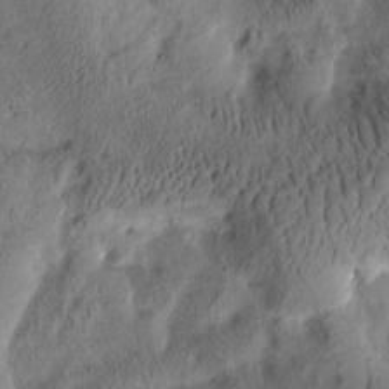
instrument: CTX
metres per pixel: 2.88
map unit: Htu
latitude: -3.3320
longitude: 166.8219
